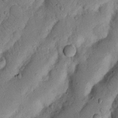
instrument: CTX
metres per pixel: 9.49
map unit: Nhu
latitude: 20.6491
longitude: -75.1025
